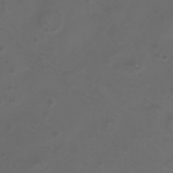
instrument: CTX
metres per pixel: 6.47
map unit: Nhu
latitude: -8.6896
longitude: -93.3670
